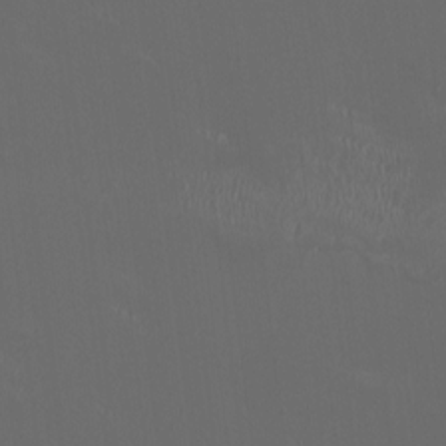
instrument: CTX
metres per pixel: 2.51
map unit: HNhu
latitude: 0.7813
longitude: -2.5923
